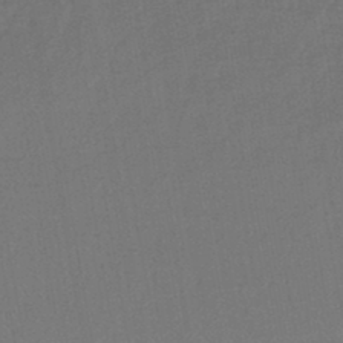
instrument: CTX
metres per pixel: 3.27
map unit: lHb
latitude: -45.3699
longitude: 57.5210
